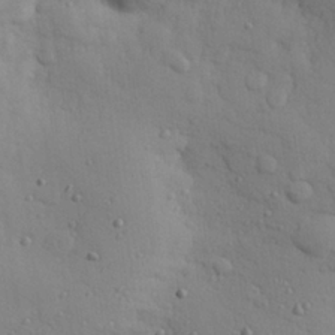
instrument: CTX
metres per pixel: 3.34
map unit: eHh
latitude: 26.3089
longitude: -75.3860
